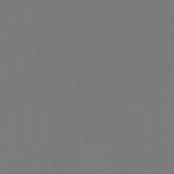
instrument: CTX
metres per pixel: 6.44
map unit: Htu
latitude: -14.0850
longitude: -48.0444
